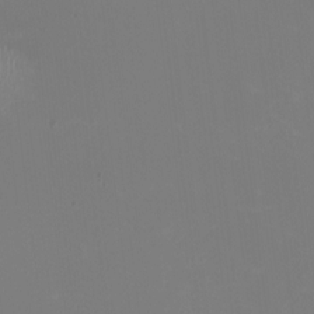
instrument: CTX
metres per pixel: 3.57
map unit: HNhu
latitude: -1.1998
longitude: -5.1592
